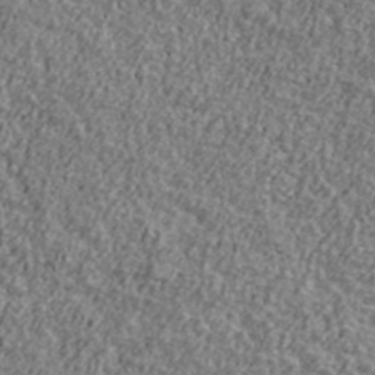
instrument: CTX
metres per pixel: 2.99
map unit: Ave
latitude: 41.6882
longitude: -111.7261
